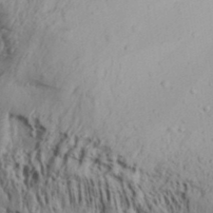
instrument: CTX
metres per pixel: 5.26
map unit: Aa
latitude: 31.9717
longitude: -134.8191
